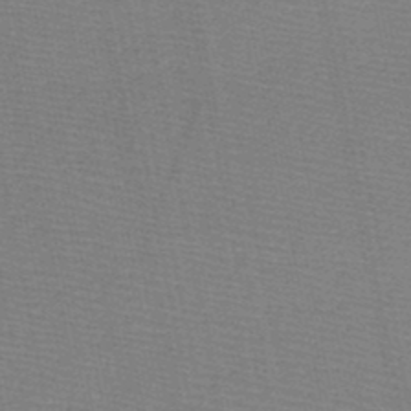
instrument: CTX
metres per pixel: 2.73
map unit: HNb
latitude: -48.5196
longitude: -41.1970
